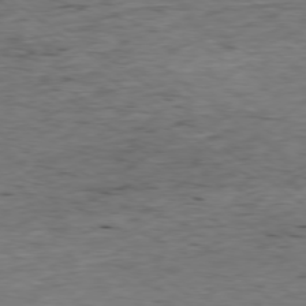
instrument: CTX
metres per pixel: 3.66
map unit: Ap
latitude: -78.6329
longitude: -89.8962
